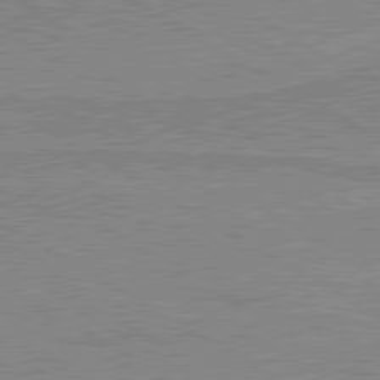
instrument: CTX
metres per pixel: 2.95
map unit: lApd
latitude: 80.1389
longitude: 168.6896
